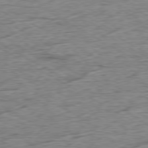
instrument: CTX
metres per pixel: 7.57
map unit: Ap
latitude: -79.6721
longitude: -84.1200
